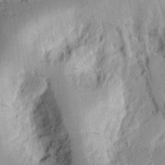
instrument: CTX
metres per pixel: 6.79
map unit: Ht
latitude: 8.5546
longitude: -75.4426
